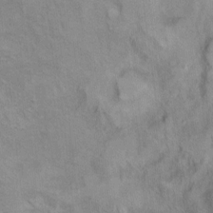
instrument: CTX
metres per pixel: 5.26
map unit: Ht
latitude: 5.4804
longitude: -37.1026
